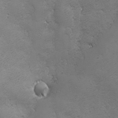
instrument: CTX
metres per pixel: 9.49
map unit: Ave
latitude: -7.6344
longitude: -121.1215
